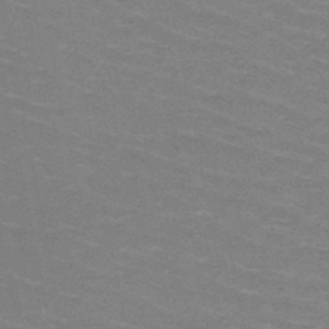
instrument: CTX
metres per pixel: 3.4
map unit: HNb
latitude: -47.6910
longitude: -46.1389
